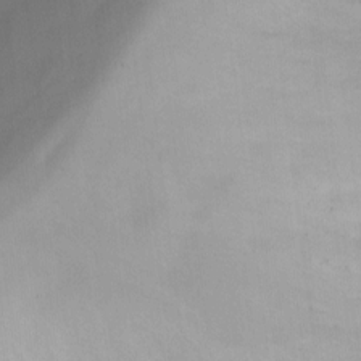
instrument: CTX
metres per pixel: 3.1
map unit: Ht
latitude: -10.0094
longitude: -27.8206
